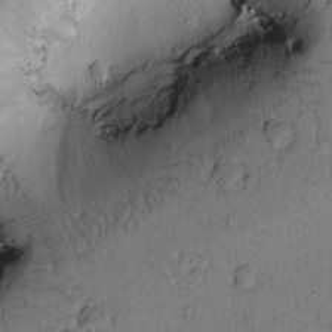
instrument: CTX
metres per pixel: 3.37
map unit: Htu
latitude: -1.1809
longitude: 170.1795
